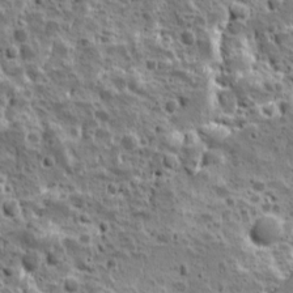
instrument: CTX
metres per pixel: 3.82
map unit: Ave
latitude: 10.4034
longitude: -105.0270
